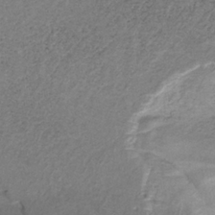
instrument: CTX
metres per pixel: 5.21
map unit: HNb
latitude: -32.6141
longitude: 61.2565
